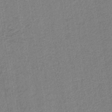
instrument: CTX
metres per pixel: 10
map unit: lHb
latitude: -41.4643
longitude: 62.6707
